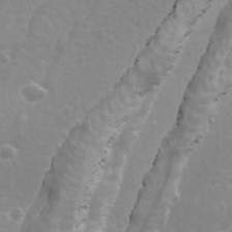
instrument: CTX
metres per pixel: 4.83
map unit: Ave
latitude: 18.4412
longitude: -133.7639
